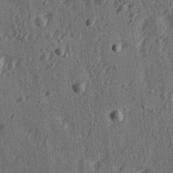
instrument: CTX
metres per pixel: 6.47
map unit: Ave
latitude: 15.2915
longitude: -105.2726
